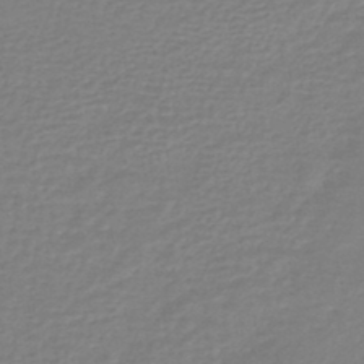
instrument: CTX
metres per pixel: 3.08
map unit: HNhu
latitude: -46.7085
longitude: 98.5196
